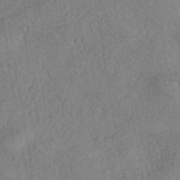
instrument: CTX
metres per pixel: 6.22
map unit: eHh
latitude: -42.5762
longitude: 117.8233
